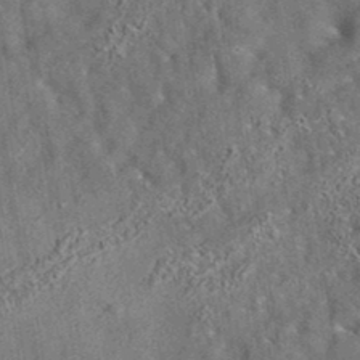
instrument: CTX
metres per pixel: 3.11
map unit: eAb
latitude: 35.5371
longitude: 112.4062
